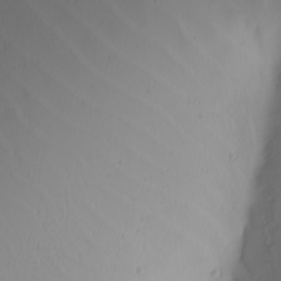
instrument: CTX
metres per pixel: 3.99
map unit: Nhu
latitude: -4.9730
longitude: -93.9717
